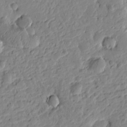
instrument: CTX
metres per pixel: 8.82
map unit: Htu
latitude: -1.0676
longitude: -178.4790
